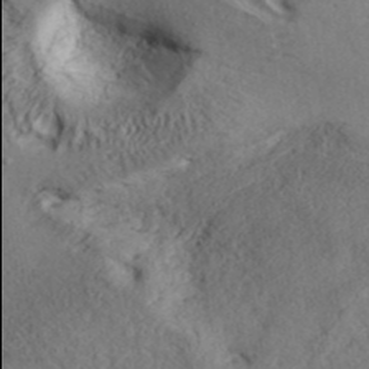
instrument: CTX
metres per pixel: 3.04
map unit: ANa
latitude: 39.8394
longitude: 18.0094
